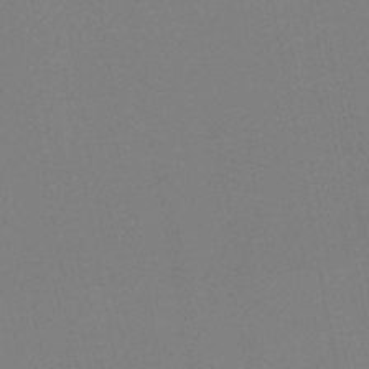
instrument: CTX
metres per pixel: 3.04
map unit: lHb
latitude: -46.2928
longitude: 75.4644
